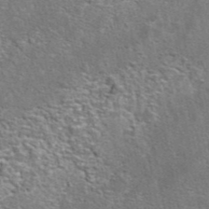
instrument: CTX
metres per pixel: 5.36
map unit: eAb
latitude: 42.4223
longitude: 105.5399
